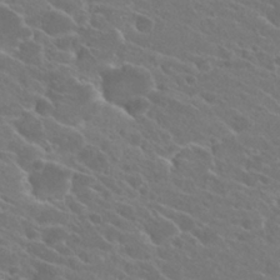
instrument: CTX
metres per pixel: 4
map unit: Hto
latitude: 24.5545
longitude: -39.6694
